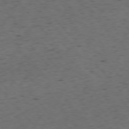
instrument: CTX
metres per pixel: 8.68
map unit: Ap
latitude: -76.1039
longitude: -62.2901
